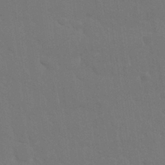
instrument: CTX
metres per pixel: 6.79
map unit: Nhu
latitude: 28.6868
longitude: -64.3845
